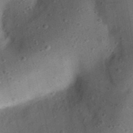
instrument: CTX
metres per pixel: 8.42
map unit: eHh
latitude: 24.6112
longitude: -70.8758
